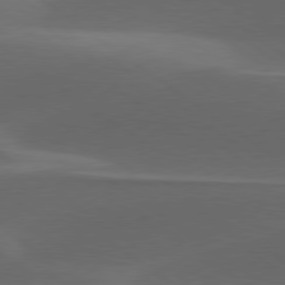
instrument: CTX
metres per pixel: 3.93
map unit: lApd
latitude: 79.2348
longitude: -49.2537
